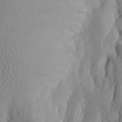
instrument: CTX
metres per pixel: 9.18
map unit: Aa
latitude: 26.4223
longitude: -146.8380
